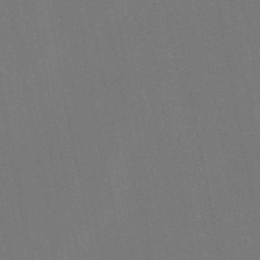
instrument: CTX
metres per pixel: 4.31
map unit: lHb
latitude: -47.7099
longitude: 71.9745
